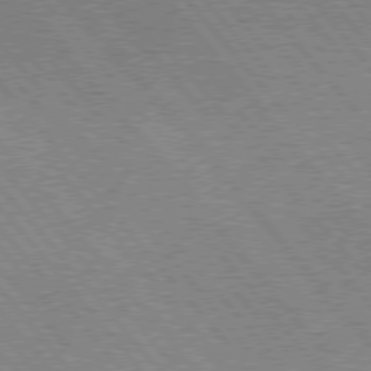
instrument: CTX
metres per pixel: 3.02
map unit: lApd
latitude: 76.3845
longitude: -85.6883
